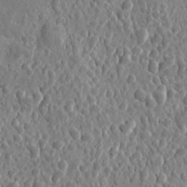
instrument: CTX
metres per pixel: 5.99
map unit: eHh
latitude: 10.1200
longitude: -73.5183
